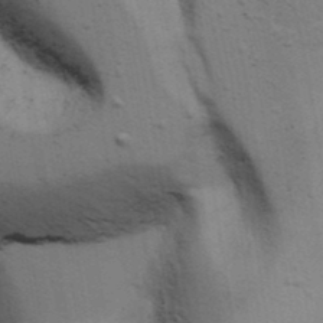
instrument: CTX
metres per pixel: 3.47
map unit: Ave
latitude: 13.6316
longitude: -102.4979
